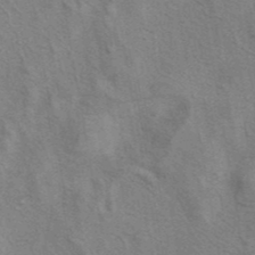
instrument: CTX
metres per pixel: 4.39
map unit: eAb
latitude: 40.8380
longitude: 106.8030
